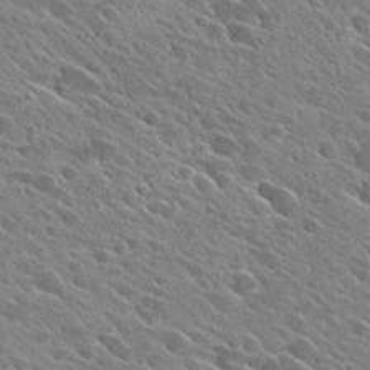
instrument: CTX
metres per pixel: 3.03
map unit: Hto
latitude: 28.0822
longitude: -43.2348
